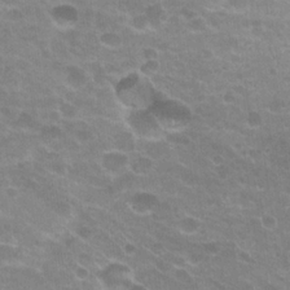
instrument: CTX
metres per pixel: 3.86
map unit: Hto
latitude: 21.2159
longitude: -38.1767
